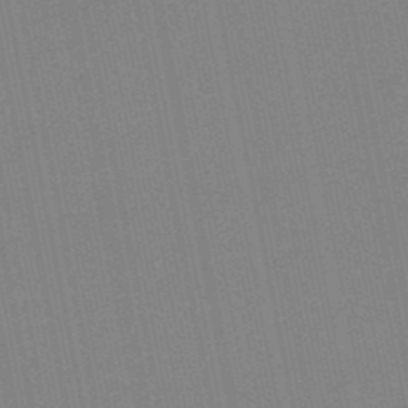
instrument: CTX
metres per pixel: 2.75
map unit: lHb
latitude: -49.1431
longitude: 80.2929
